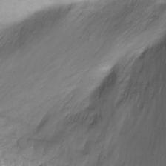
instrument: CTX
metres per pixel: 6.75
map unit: Nhu
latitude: -13.2943
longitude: -62.3468
